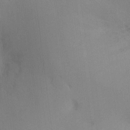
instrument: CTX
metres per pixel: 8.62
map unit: Ht
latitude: -16.4251
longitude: -49.8394
